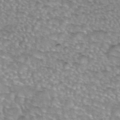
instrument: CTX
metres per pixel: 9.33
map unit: eAb
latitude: 44.1011
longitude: 104.3117
